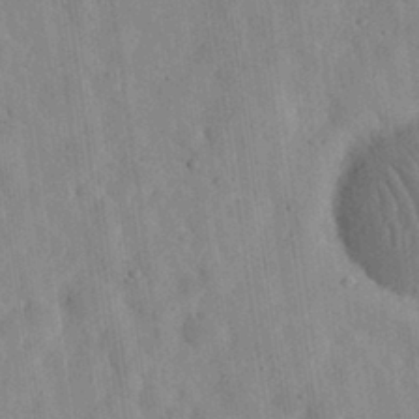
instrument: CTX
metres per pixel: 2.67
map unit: eHh
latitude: 33.0081
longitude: -78.1767
